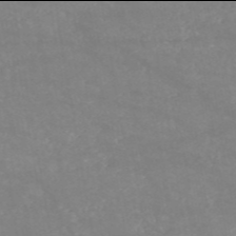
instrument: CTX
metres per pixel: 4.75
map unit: HNb
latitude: -54.0094
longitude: -34.6868
